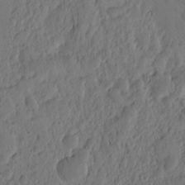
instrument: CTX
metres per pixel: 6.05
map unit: eHh
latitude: -1.8045
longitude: 14.9920
